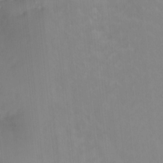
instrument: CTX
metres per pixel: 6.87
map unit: Ht
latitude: -11.6533
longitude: -46.5924
